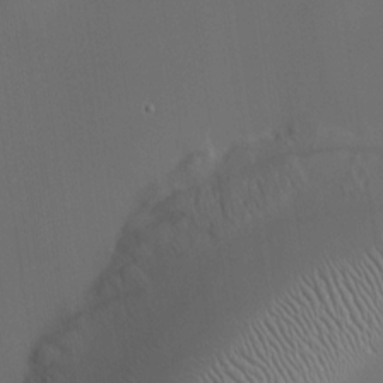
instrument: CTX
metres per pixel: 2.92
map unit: HNhu
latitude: 11.1403
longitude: 10.7274
